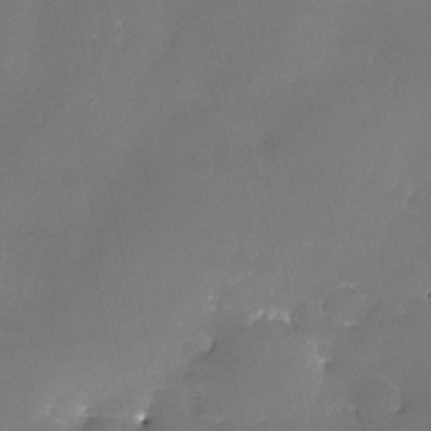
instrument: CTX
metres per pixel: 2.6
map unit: Nhe
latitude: -27.1998
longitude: -110.1011
